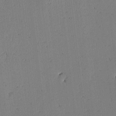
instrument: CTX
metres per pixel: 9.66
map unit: lAvf
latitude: -1.7478
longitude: -106.8758
